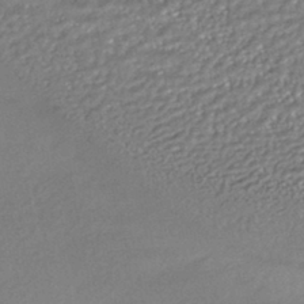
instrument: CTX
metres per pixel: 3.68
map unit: HNhu
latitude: -43.3509
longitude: 95.4454
